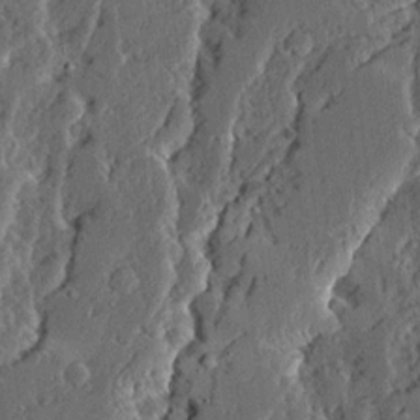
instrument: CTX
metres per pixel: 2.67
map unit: Ave
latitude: 14.4601
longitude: -137.3671
